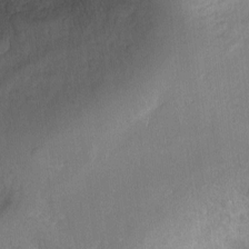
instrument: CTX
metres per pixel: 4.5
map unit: Ht
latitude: -5.8611
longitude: -37.0459
